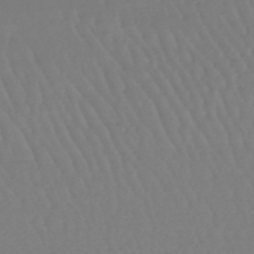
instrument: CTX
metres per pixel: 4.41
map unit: eHb
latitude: -46.9730
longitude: 79.1998
